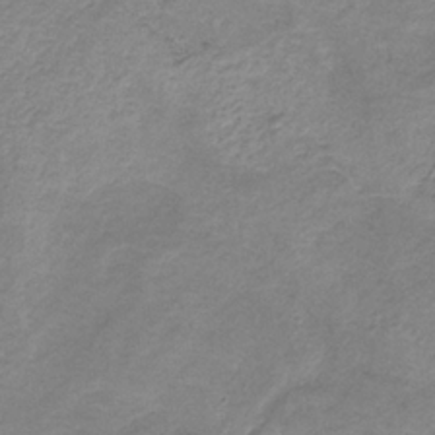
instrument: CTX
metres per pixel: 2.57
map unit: HNb
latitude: -32.0472
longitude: 61.2187
